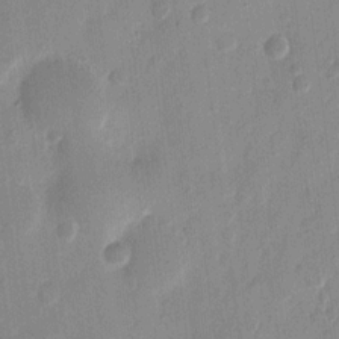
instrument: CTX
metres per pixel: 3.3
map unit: eHh
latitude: 12.0255
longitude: -68.8002
